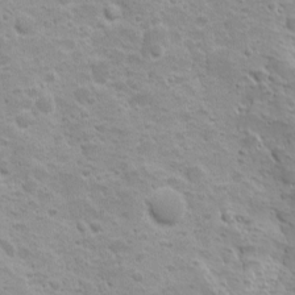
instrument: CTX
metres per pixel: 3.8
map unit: Ave
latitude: 10.1956
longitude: -104.3845
